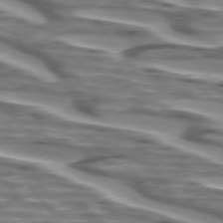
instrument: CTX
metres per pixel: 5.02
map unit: lApd
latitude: 74.4412
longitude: -57.9339
